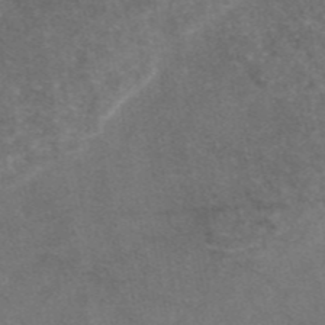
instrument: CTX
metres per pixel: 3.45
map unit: eAb
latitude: 47.3104
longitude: 110.1983
